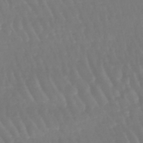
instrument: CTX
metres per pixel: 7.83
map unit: eHb
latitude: -46.5196
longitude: 78.9730
